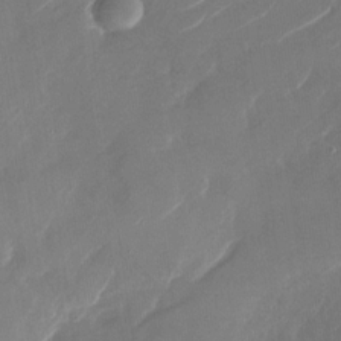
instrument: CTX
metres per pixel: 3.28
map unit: Nhu
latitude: -29.1053
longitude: -73.1026
